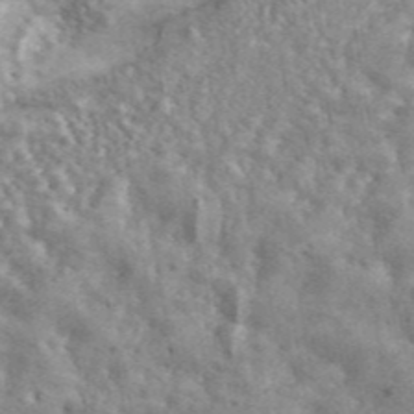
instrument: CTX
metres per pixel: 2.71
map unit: ANa
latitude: 46.8758
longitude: 27.0675
